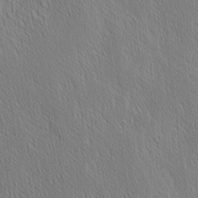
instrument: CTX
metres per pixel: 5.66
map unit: Nhu
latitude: -3.8611
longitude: -151.0836
